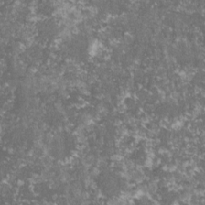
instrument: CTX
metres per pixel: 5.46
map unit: lHvf
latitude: -16.2740
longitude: -99.4615
